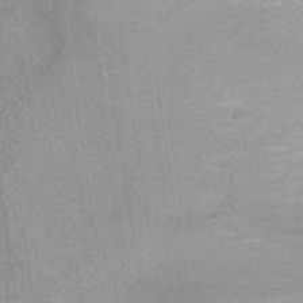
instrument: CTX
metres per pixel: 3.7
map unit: ANa
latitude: -36.5384
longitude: 94.8408
